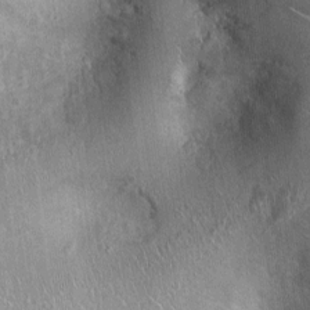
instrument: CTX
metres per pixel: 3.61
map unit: Ht
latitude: -3.8422
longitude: -15.9717
